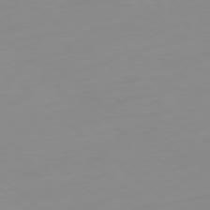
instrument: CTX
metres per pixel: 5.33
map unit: Hpe
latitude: -79.0486
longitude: 15.4266
